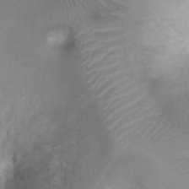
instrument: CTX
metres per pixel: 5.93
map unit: Nhu
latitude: 3.4426
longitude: -24.9324
